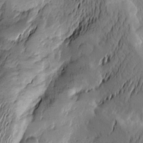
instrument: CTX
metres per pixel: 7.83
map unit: Htu
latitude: -2.8407
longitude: -177.1403
